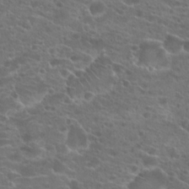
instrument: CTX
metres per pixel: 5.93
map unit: Hto
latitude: 22.1389
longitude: -41.1025
